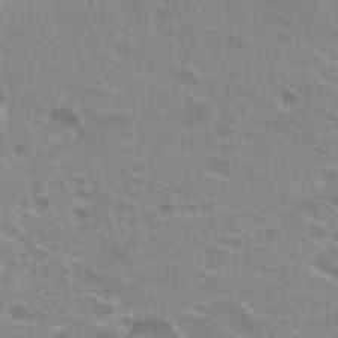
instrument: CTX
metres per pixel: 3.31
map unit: Hto
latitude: 21.2348
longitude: -38.2145
